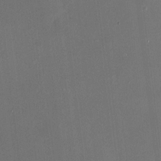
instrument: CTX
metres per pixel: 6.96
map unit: HNhu
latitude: 6.5546
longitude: 7.7477
